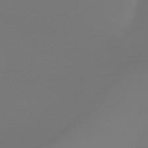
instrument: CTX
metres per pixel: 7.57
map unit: HNb
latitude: -48.9164
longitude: -51.5371
